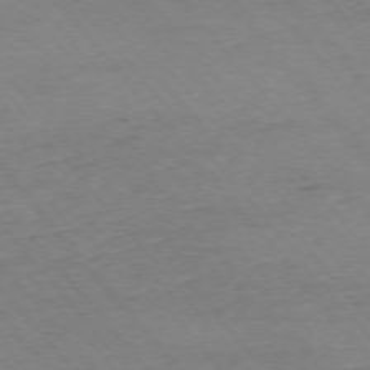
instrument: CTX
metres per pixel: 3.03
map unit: Ap
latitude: -75.7289
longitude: -81.2159
